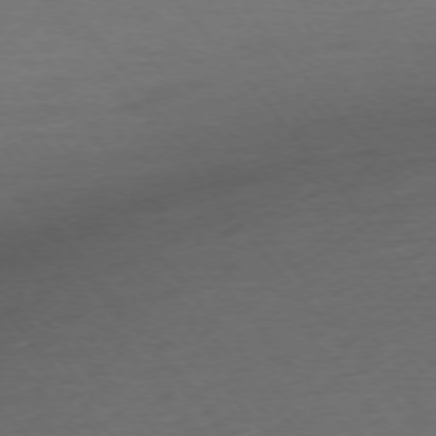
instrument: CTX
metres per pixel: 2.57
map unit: Ap
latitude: -75.4833
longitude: -82.6301
